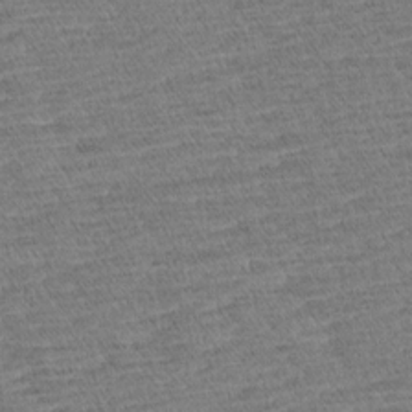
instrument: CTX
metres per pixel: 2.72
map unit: Aa
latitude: 6.7813
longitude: -136.9325
